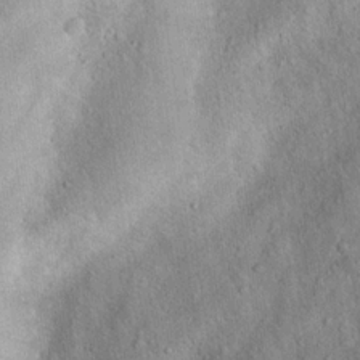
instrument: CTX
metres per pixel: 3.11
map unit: Hto
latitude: 18.2900
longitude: -52.7058
